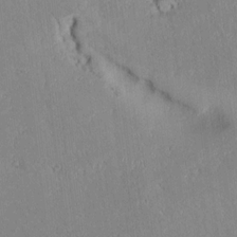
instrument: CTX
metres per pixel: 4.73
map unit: lAvf
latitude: 8.4601
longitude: 168.2550
